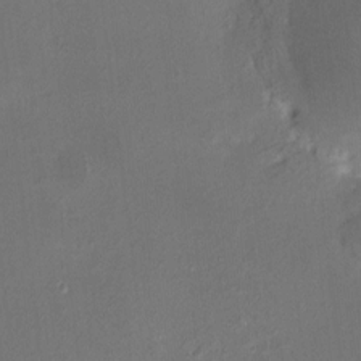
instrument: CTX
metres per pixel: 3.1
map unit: HNhu
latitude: 6.4790
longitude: 7.3131
